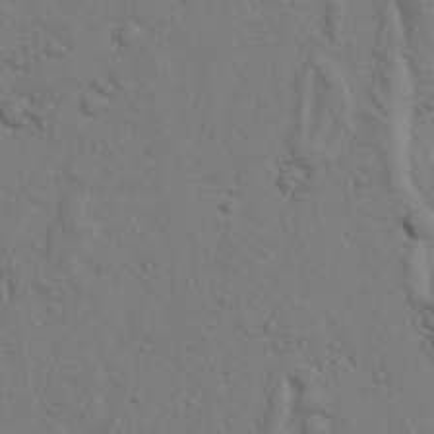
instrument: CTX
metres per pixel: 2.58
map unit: Nhu
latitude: 17.8772
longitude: -75.9339
